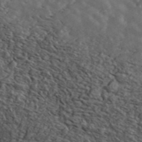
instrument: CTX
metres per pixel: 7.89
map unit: ANa
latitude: 43.3860
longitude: 47.4643
